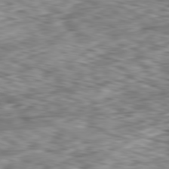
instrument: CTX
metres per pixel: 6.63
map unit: Ap
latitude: -81.8234
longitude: -80.1389
